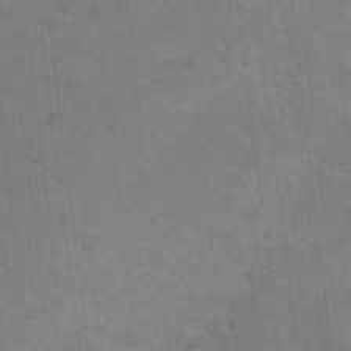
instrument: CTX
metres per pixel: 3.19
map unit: Hto
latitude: 12.7435
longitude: -36.1767
